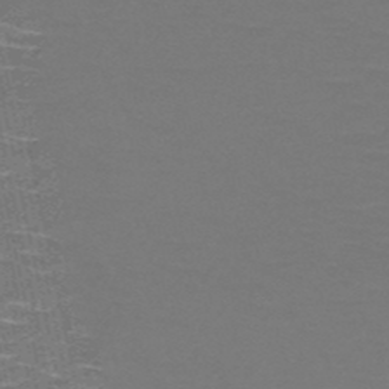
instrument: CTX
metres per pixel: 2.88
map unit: HNb
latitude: -51.5021
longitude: -43.9717
